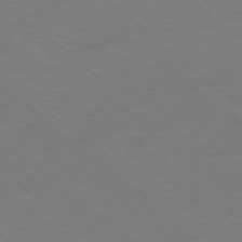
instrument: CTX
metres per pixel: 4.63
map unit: Ap
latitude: -77.8611
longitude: -96.2900
